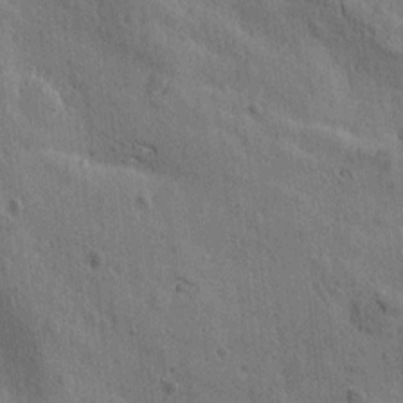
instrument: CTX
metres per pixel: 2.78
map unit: Htu
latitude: 0.5923
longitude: -175.9906
